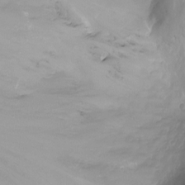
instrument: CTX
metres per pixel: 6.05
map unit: Nhu
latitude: -13.1998
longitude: -62.5357
